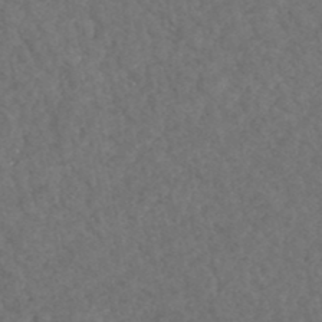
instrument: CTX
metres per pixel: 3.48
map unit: HNhu
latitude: -47.8044
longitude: 96.4629
